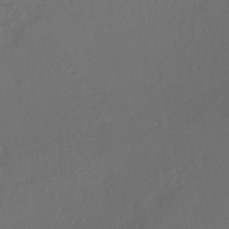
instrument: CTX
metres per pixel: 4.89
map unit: HNhu
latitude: -45.6911
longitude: 103.3888
